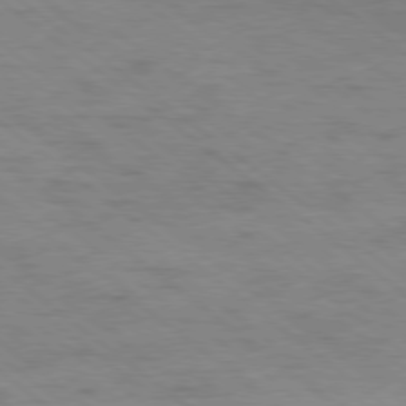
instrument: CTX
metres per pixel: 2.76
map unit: Ap
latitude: -79.2376
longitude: -100.5357
